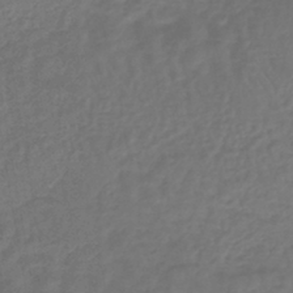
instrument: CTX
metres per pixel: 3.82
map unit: lHb
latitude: -43.4643
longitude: 64.8030
